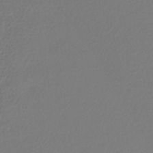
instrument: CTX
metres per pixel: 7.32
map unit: lHb
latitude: -41.7289
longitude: 71.6533
